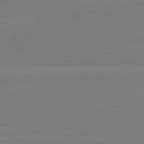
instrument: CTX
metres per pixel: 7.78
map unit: lApd
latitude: 81.5560
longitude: -179.4994
